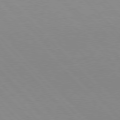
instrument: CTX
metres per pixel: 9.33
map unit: Hpe
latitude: 77.4048
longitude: -124.9513
